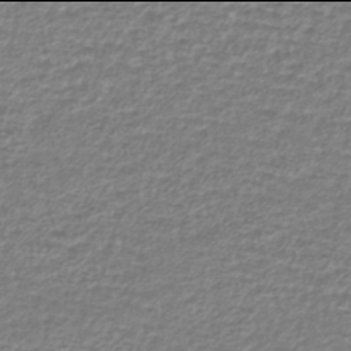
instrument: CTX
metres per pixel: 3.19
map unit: lHb
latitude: -42.0094
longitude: 69.9745
